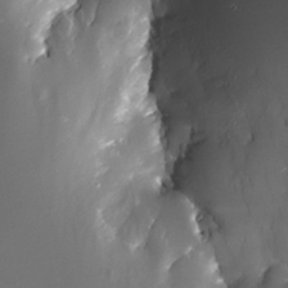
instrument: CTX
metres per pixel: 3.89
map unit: Nhe
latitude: -32.6708
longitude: -115.8016
